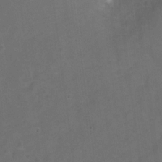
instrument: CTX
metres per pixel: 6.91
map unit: Hto
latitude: 4.0822
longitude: -32.8947
